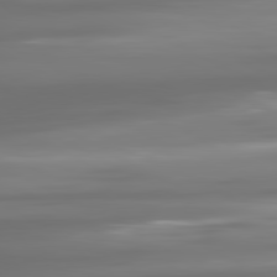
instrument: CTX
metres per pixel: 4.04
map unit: lApd
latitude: 81.0647
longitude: -138.3845
